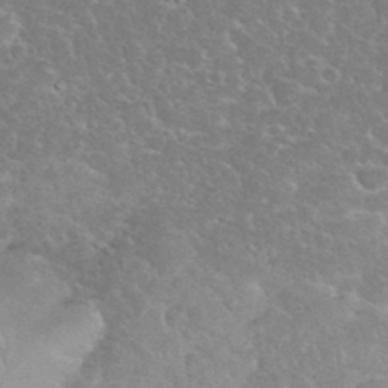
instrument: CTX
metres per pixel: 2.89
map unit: eHh
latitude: 35.5749
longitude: -64.2711
